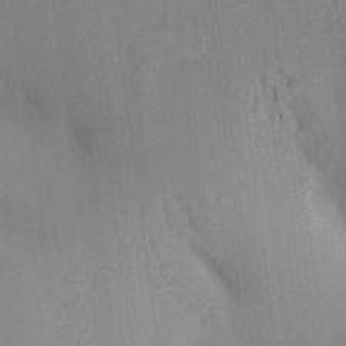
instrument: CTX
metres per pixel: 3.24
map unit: Aa
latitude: 16.5546
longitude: -147.9339
